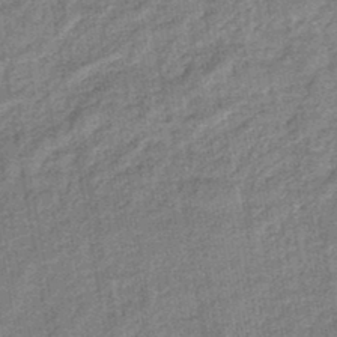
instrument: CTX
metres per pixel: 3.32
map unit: eHb
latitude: -44.7274
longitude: 86.8408
